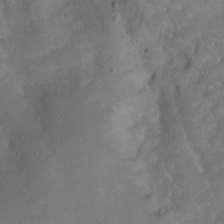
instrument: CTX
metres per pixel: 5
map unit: Ht
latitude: 0.4223
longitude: -37.4238
